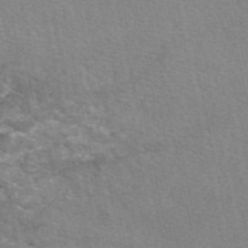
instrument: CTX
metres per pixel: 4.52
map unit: eAb
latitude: 51.1970
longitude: 109.7478
